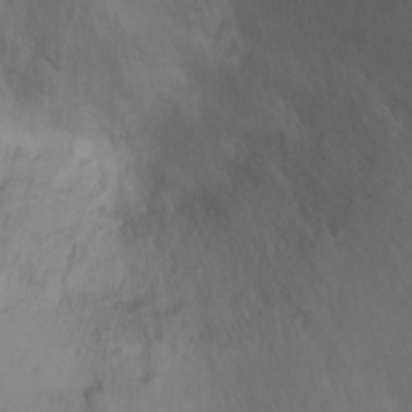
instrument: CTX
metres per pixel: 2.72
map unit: Ht
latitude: -1.5588
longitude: -33.8205
